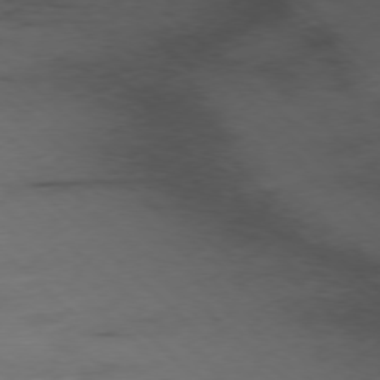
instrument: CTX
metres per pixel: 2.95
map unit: Ap
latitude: -77.5966
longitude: -90.4979
